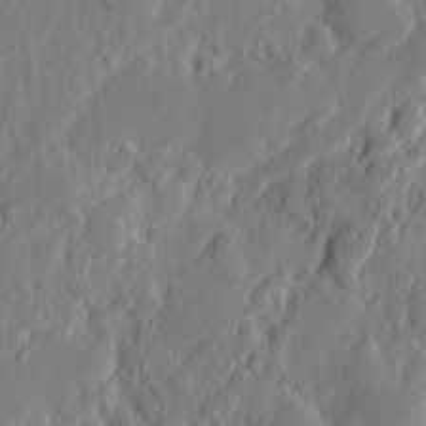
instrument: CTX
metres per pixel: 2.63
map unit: eHh
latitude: 6.8758
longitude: -72.7058
